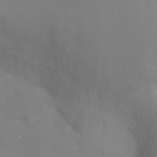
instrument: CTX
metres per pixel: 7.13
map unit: Ht
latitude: -5.7477
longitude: -25.3103
